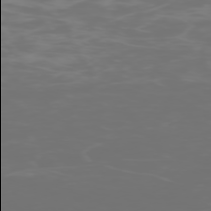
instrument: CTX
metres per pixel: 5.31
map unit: Hpe
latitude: -74.4251
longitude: 6.0094
